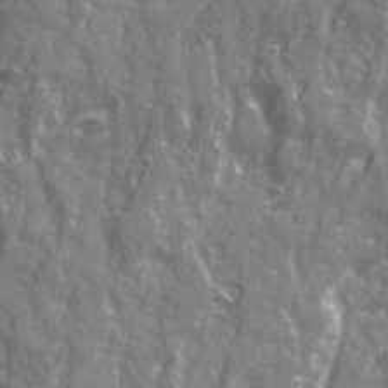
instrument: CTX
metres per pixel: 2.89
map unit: Ave
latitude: 21.2915
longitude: -133.1214
